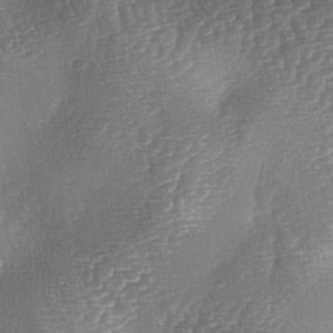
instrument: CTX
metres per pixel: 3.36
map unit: lAa
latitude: -4.6896
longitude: -128.6679
